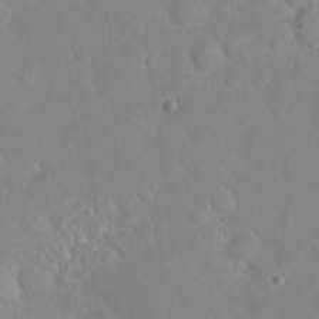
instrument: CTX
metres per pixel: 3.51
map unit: eHh
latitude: 24.3467
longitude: -63.6316
